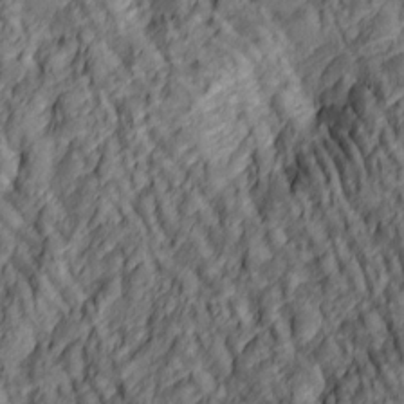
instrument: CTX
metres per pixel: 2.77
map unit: lAa
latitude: 5.2537
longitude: -116.6113
